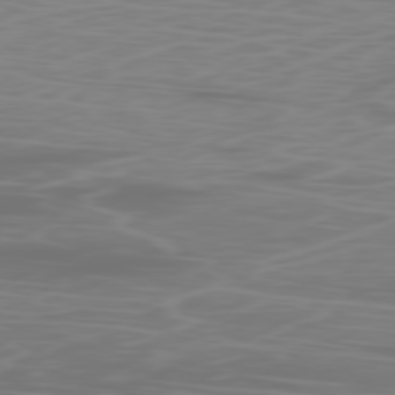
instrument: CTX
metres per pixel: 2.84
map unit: Ap
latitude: -78.9730
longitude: -69.7639
